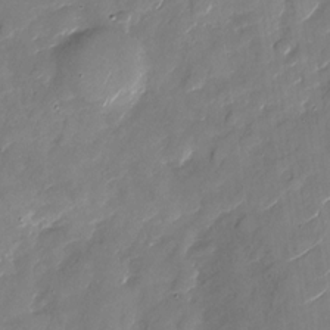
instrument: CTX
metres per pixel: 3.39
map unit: Nhu
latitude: -28.3117
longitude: -73.4049
